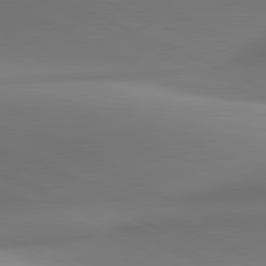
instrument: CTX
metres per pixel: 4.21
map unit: lApd
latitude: 81.4237
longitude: 143.2753
